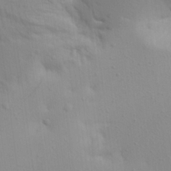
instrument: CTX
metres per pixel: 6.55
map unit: Aa
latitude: 21.4994
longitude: -146.0255
